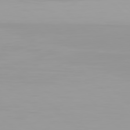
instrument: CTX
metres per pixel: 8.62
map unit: Hpe
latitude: 77.6505
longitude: -136.7058
